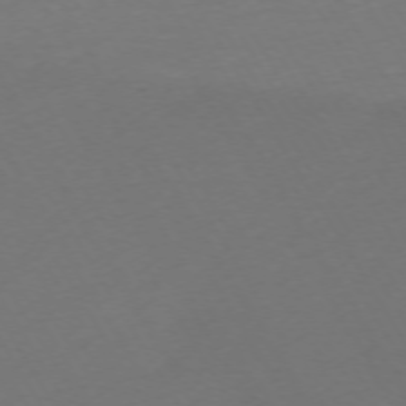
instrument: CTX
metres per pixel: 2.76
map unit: Ap
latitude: -74.2551
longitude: -68.6302
